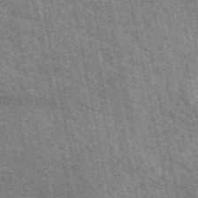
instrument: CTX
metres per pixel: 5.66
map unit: eAb
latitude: 50.3278
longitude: 112.4818
